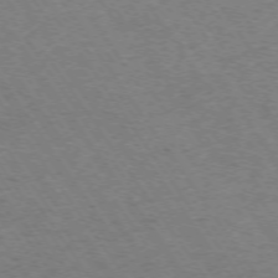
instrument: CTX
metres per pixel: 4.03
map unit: Ap
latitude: -74.1606
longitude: -68.2523
